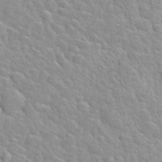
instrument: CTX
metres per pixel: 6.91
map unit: Hto
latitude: 35.6694
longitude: -50.4601
